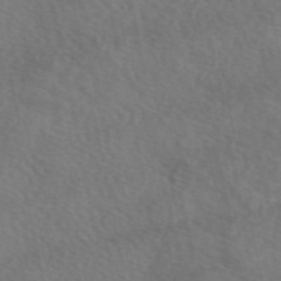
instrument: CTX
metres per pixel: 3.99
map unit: eAb
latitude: 50.1955
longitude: 119.5021
